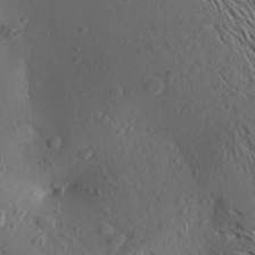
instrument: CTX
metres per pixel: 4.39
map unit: Aa
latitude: 25.2537
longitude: -143.5749
